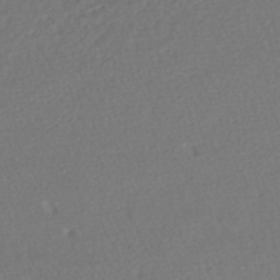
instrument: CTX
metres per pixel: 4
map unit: lHb
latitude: -42.6140
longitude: 70.3495
